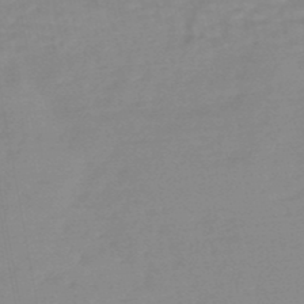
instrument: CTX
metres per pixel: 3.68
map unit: HNb
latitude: -49.5399
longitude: -38.8380
